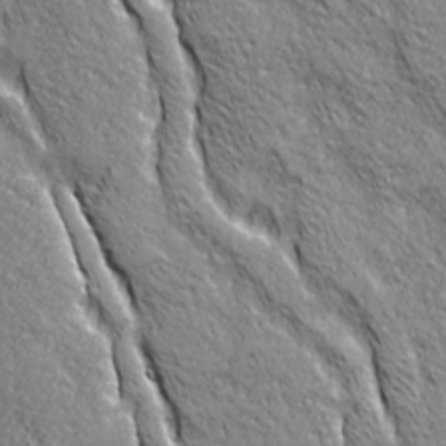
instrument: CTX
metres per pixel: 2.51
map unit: Ave
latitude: 20.8569
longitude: -135.4993
